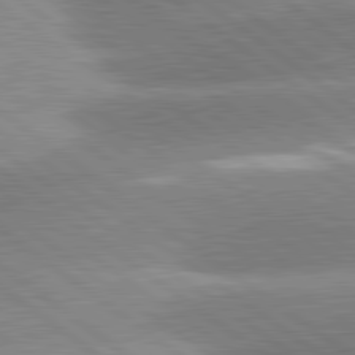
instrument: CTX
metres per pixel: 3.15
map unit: lApd
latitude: 81.4426
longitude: -157.0080
